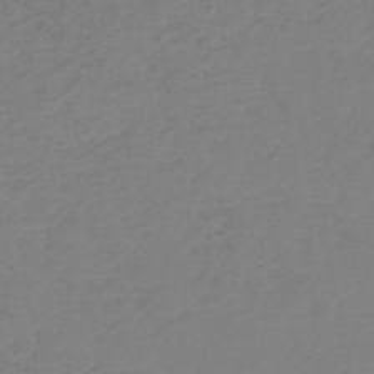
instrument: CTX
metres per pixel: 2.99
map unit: HNb
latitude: -50.6896
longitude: -54.3656
